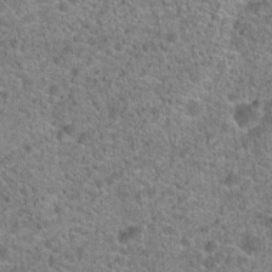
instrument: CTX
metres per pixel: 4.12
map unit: Hto
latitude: 19.9150
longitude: -42.6680
